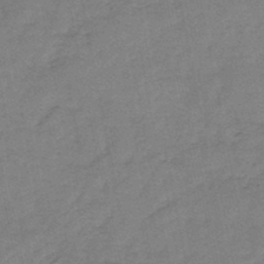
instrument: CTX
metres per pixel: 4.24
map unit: HNb
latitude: -46.5196
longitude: -36.1578
